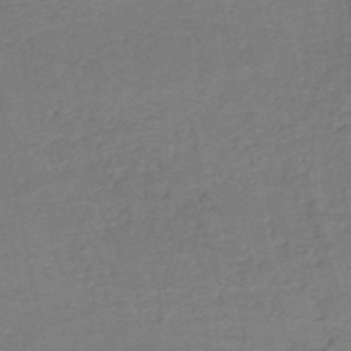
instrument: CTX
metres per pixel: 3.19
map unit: HNb
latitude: -50.3117
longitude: -47.9528
